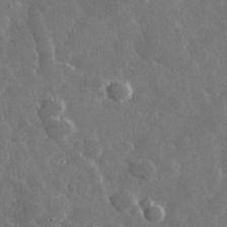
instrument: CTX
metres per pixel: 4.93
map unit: lHvf
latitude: 33.8961
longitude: -87.5560
